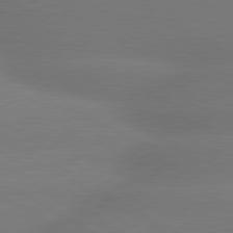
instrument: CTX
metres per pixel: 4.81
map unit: lApd
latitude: 80.1011
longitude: -149.7450
